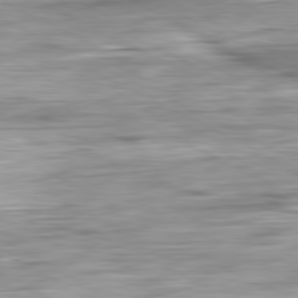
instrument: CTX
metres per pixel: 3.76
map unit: Ap
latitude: -81.6533
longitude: -67.1781
